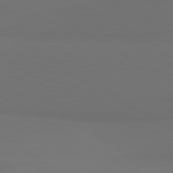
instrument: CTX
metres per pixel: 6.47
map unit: lApd
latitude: 81.4426
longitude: 152.9541
